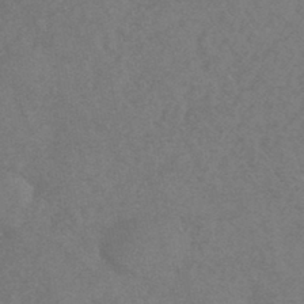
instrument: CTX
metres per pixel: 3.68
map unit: HNhu
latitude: -44.8975
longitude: 93.0108
